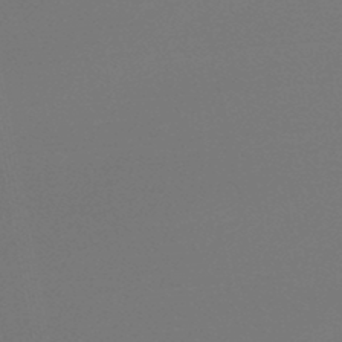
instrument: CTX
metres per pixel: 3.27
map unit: lHb
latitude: -46.9919
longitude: 69.1053
